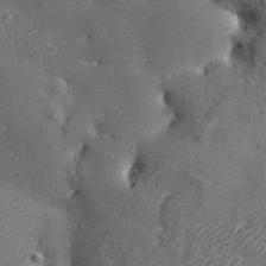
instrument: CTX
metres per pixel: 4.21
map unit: Aa
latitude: 33.6883
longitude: -134.5923
